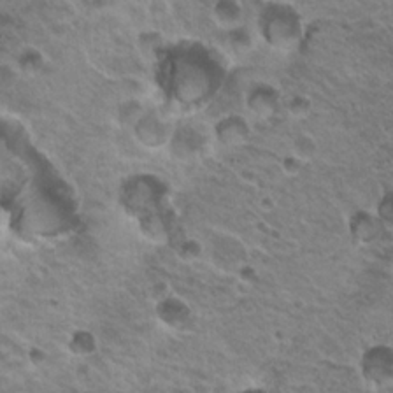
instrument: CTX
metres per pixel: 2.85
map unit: Hto
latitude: 20.2712
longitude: -31.4994
